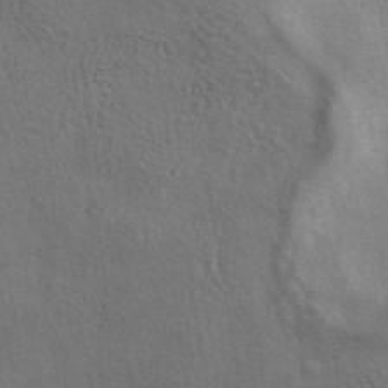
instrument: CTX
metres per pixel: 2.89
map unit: eAb
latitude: 41.1781
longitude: 103.8989
